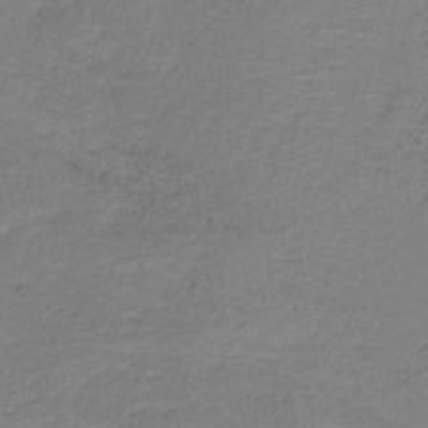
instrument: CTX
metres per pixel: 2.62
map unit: HNb
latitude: -35.1620
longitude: 52.6329
